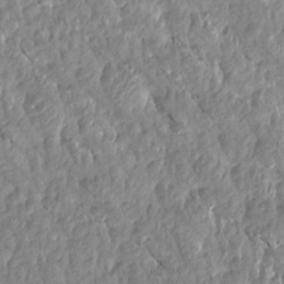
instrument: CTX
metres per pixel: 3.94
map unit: Aa
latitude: 15.6694
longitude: -146.3279
